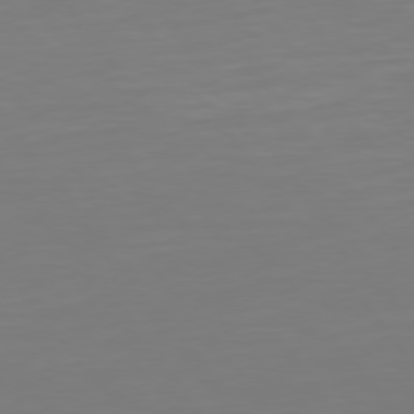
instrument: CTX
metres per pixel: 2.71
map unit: Hpe
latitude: 75.3482
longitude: -123.5938
